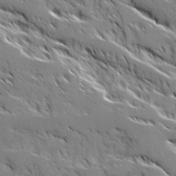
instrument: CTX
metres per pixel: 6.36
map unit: Ave
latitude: 17.1025
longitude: -129.6883
